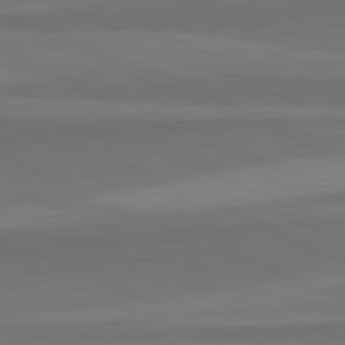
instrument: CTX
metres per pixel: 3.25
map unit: lApd
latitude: 82.6112
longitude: 157.4265
